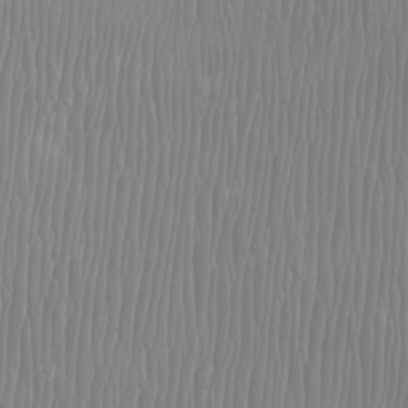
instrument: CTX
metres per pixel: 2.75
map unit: Htu
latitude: -8.2739
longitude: -76.0822
